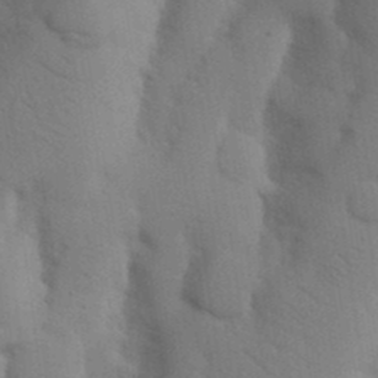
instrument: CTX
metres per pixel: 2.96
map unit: Nhu
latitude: 19.3103
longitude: -76.5168
